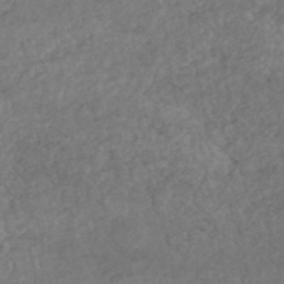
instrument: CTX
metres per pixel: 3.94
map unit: HNhu
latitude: -46.2739
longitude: 97.7667
